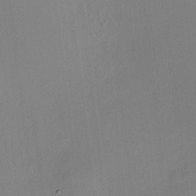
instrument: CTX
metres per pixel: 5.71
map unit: HNhu
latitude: 8.5924
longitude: 15.3888
